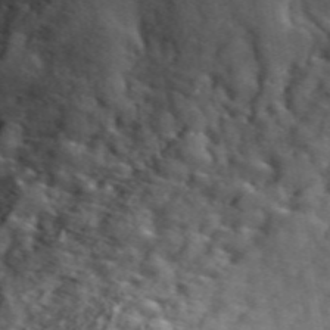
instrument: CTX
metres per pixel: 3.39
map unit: ANa
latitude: 49.2537
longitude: -81.8583
